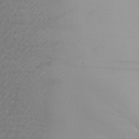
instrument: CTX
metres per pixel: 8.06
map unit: Aa
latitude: 30.7625
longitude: -132.7435
